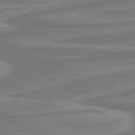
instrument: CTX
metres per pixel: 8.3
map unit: lApd
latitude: 80.9325
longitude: -175.0647
